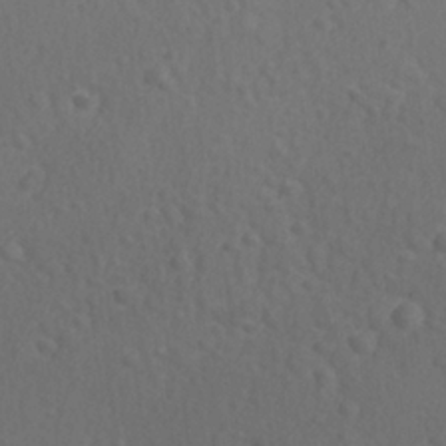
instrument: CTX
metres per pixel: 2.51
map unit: lAvf
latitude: -9.6155
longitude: -120.9892
